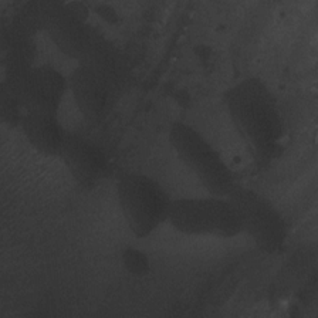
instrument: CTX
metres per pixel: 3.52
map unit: HNhu
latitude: 7.7072
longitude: -0.4601
